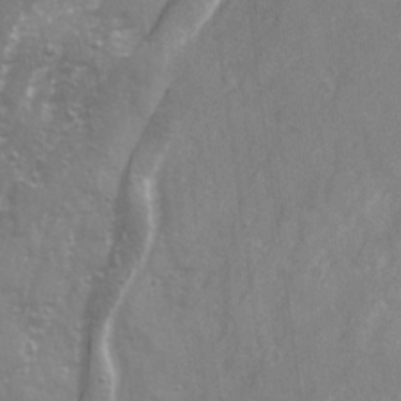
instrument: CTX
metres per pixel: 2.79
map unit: Ave
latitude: 21.2915
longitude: -132.5735
